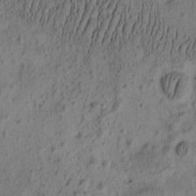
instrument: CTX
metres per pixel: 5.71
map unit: eHh
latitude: -1.5588
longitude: 16.8030
